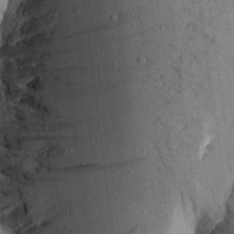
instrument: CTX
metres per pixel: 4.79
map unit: Aa
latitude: 15.8017
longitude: -147.1215
